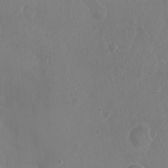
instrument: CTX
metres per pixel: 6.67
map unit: Nhu
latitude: 6.5546
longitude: -18.6112
